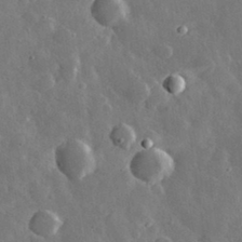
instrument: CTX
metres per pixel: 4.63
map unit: lHvf
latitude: 33.6694
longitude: -87.4237
